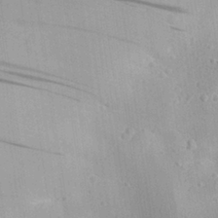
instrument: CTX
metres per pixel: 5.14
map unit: Aa
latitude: 28.3656
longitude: -131.1404
